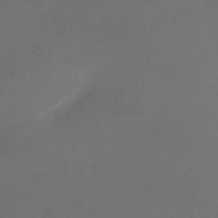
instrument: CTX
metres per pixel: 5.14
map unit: Nhu
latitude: -23.0298
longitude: -71.9150
